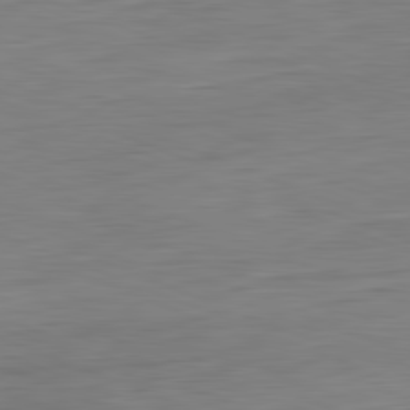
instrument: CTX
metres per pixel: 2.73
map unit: Hpe
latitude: -81.7856
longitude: 9.3321
